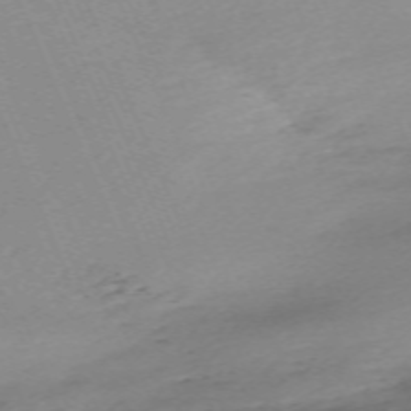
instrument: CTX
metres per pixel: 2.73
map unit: Nhu
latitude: -67.1998
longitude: 39.4455
